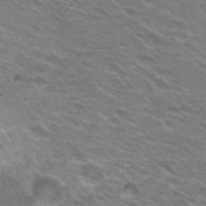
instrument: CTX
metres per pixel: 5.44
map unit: Hto
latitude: 23.5560
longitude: -31.1026
